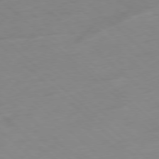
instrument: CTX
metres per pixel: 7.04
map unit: Hpe
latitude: -78.4251
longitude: -18.0255
